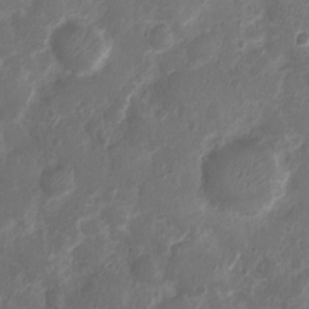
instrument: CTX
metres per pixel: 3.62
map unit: Nhu
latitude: 4.7057
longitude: -18.5923
